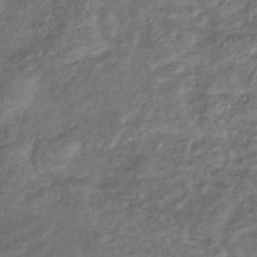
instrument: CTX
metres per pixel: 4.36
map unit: eHb
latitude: -39.6533
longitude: 78.1416
